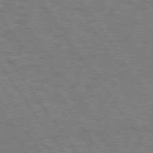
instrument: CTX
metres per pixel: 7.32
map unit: Hpe
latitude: 74.7624
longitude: -135.8583
